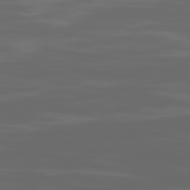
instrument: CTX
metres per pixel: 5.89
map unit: Ap
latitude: -79.8422
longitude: -94.3279
